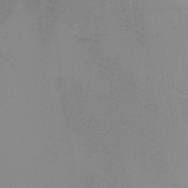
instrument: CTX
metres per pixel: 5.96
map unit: Nhu
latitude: -3.8044
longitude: -93.4237
